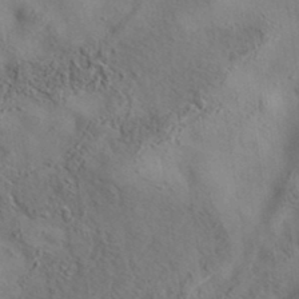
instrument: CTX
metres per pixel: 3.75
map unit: eAb
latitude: 35.4615
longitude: 110.0472
